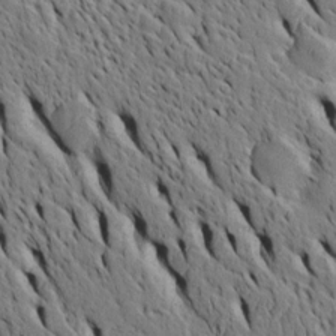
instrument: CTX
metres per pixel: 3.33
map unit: Htu
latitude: -5.1620
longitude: 153.3698
